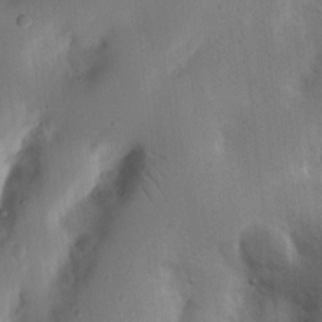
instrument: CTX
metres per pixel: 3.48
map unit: Nhu
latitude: 19.4804
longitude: -74.2523
